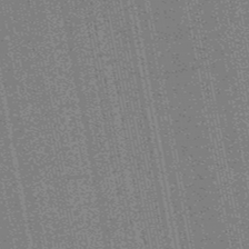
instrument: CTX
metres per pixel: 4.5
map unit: HNb
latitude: -50.1795
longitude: -42.2901
